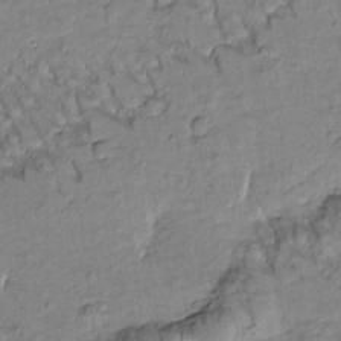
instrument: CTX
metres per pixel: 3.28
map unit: Htu
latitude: -2.0283
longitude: 173.3132
